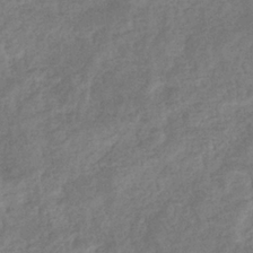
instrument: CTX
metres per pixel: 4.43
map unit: eHb
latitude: -34.1039
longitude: 76.3495
